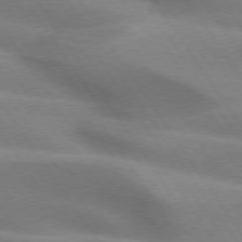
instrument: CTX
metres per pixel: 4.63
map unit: lApd
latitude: 74.7435
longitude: -63.5182
